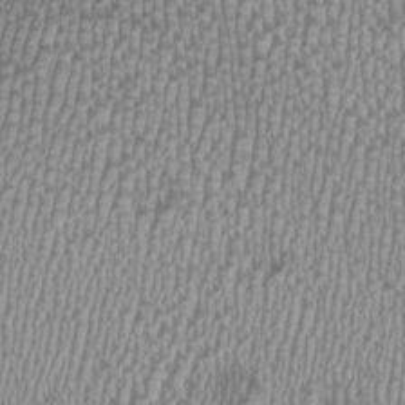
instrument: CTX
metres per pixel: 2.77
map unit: HNhu
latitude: -0.0283
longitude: -0.1955
